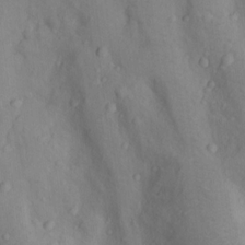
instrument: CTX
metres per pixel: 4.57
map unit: Nhu
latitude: 12.6491
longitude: -29.3104
